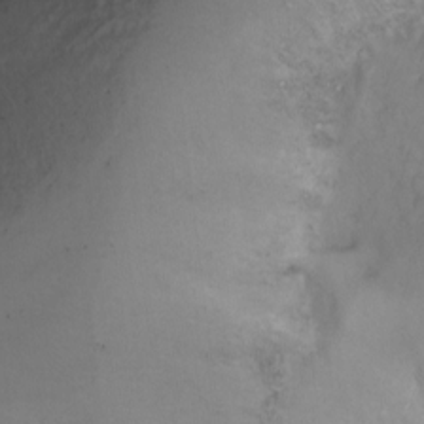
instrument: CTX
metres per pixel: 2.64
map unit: Ht
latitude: 0.6301
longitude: -34.9513
